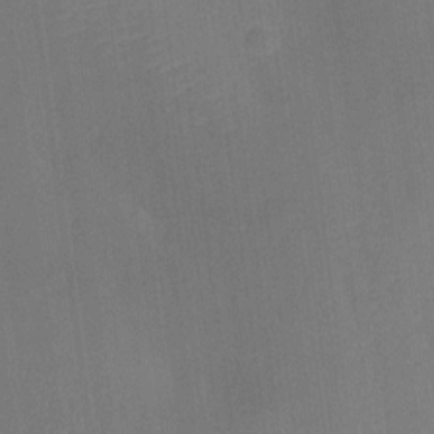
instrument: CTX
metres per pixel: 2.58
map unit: Ht
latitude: -12.5007
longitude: -24.2711
